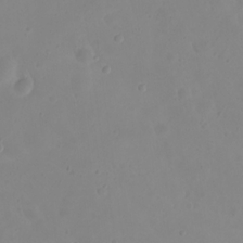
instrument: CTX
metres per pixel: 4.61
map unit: eHh
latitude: 21.3482
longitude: -63.9528
